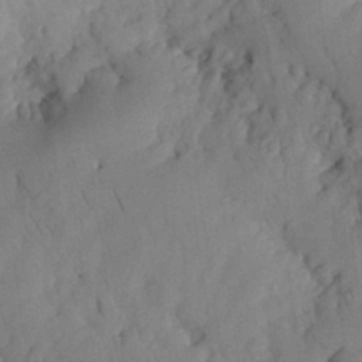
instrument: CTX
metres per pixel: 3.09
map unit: Nhu
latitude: 27.2915
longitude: -71.7827
